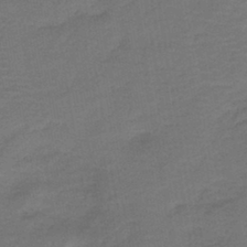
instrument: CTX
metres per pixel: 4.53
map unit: HNb
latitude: -42.6329
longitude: 51.2565
